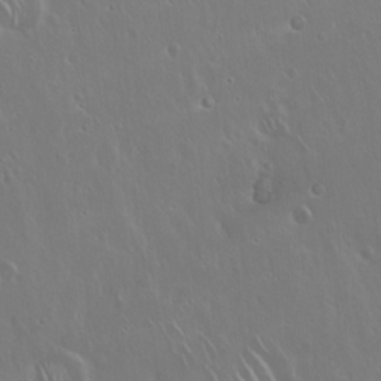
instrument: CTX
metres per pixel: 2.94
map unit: Hto
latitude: 17.7072
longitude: -57.0269
